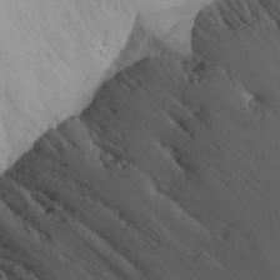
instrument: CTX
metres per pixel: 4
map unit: Aa
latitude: 24.8002
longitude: -131.8962
